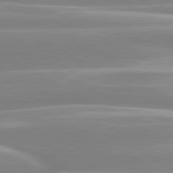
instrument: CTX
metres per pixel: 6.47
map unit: lApd
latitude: 80.4034
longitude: -129.2726
